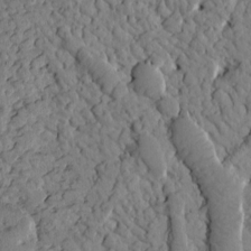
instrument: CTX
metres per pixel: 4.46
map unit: Htu
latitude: 1.0836
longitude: 176.8975
